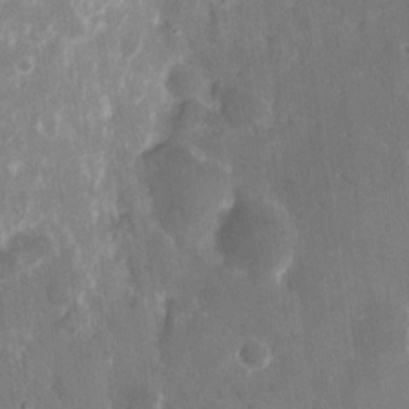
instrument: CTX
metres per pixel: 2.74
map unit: eHh
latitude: 10.5357
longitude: -71.7449
